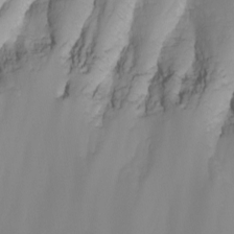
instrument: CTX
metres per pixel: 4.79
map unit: Nhu
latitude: -5.3509
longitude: -77.4237
